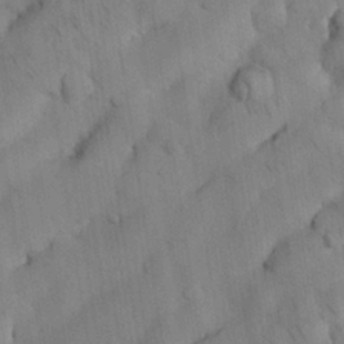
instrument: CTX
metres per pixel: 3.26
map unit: Nhu
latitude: 26.4979
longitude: -72.1011
